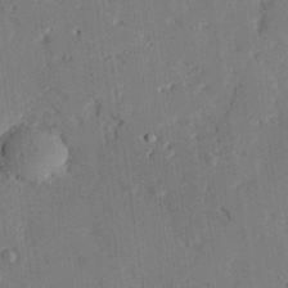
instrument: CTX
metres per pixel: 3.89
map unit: eHh
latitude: 27.8017
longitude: -82.4034
